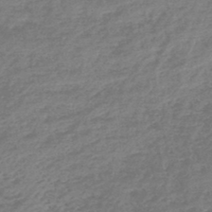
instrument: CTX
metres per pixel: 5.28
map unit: lHb
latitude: -44.5007
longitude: 71.7100
